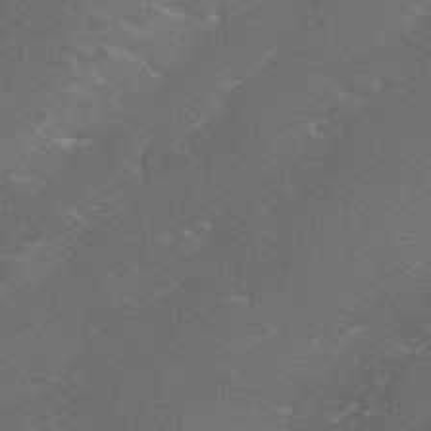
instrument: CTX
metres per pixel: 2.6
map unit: Nhu
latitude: 27.4804
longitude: -60.8947
